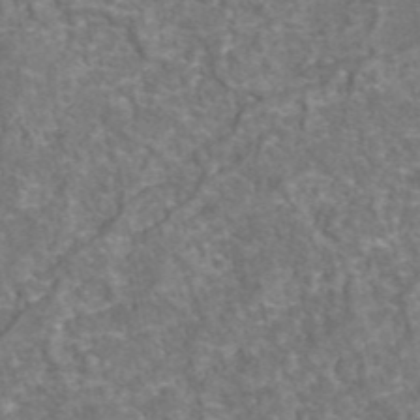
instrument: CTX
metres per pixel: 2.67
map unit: eAb
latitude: 43.1592
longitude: 106.7841
